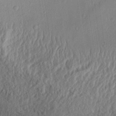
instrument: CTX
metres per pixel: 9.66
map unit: Aa
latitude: 31.9717
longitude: -133.9150
